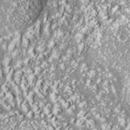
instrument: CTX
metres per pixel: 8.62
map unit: Nhe
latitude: -35.8800
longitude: -91.4804
